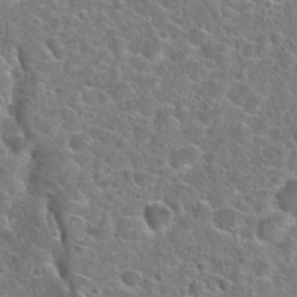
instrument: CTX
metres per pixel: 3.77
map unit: Hto
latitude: 24.5356
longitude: -46.8758
